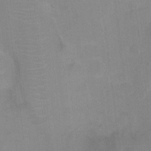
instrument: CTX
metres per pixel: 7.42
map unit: Ht
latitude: -3.5588
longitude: -17.5749
